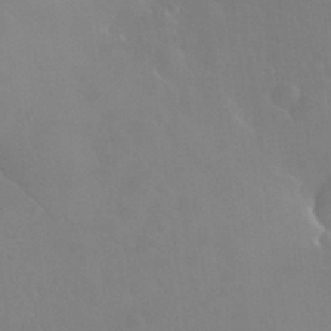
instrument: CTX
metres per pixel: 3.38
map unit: Nhu
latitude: 26.3467
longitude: -57.3292
